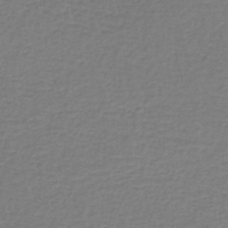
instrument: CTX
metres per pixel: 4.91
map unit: lHb
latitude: -35.3321
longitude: 66.5763
